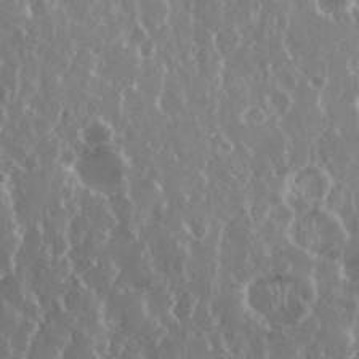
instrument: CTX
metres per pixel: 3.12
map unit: eHh
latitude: 34.2522
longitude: -58.8569
